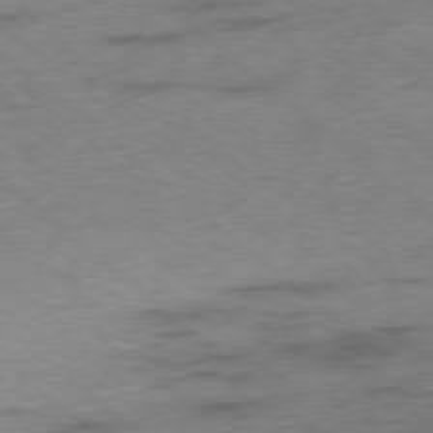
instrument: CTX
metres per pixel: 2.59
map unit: Ap
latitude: -78.4062
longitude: -50.1200
